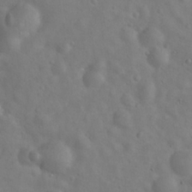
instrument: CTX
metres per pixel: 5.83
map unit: Hto
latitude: 18.4412
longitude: -53.7639
